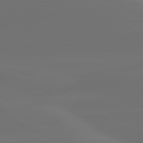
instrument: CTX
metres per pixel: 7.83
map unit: lApd
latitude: 80.4790
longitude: -82.7813
